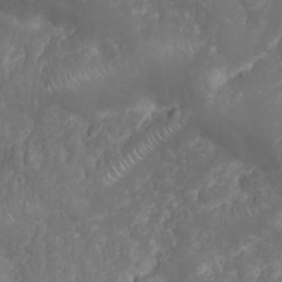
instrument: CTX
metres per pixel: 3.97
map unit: Nhu
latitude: 23.8772
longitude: -60.3467
